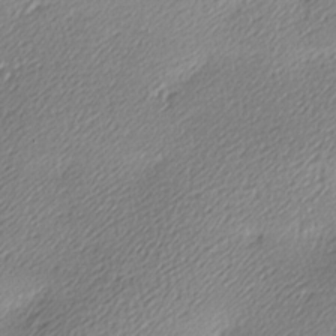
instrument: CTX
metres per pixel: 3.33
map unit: lAa
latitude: -9.8800
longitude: -126.8380
